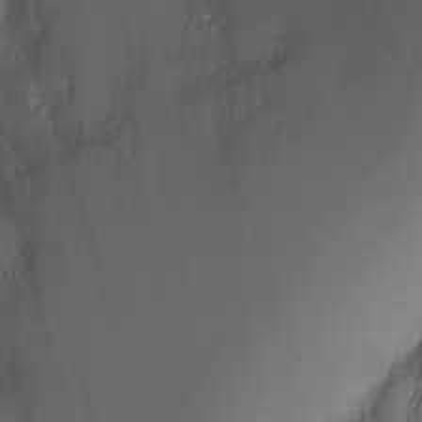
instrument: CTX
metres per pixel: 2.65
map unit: Ht
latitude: -5.8800
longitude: -26.2712
